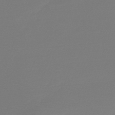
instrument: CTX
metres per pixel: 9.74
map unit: lHb
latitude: -45.5021
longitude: 64.4251
